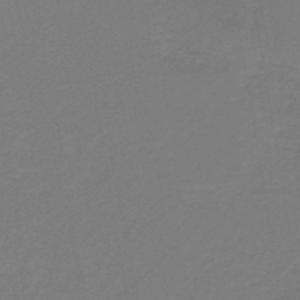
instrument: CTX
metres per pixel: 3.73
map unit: lHb
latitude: -41.6533
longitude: 52.5384
